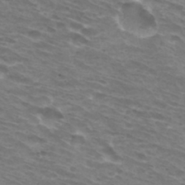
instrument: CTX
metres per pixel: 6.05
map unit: Hto
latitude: 32.7624
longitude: -41.3670
